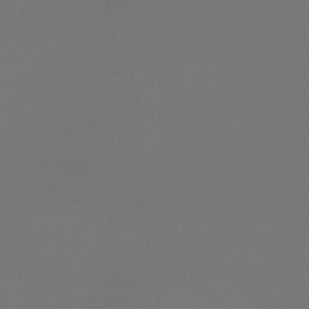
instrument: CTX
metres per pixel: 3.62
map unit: lHb
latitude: -43.5588
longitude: 63.8233
